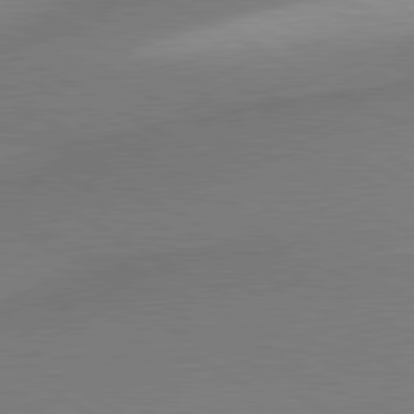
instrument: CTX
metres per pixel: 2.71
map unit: lApd
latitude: 80.5357
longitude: 163.1998
